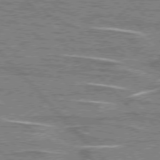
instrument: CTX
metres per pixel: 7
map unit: lApd
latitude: 76.4790
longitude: -81.2159
